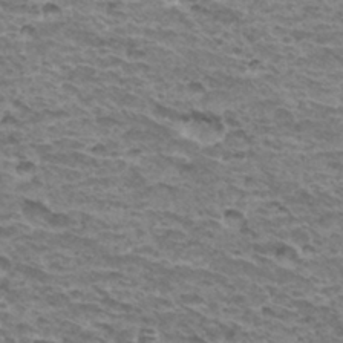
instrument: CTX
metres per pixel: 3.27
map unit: Hto
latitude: 32.2145
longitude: -40.3278
